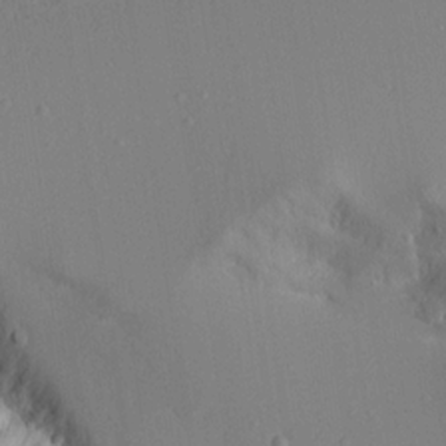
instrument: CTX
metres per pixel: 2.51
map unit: Aa
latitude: 17.8205
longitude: -126.3467
